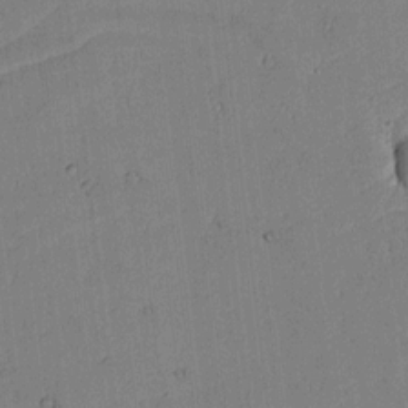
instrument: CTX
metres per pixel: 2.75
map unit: lAvf
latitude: 6.3089
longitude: 169.4076
